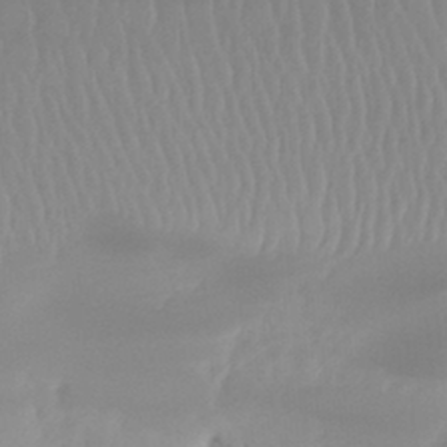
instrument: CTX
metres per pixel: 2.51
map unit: Ht
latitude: -14.2740
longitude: -51.1214
